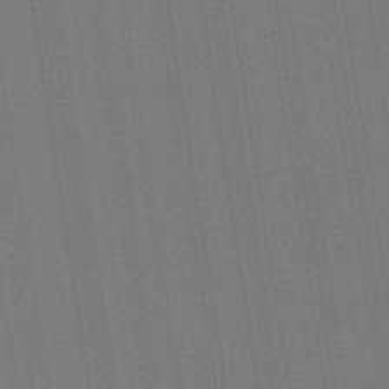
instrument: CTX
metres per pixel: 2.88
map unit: HNb
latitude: -44.1039
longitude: -40.9891
